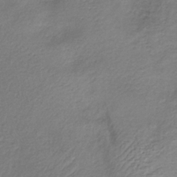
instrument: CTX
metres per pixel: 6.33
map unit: lHb
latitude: -35.6344
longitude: 67.7855
